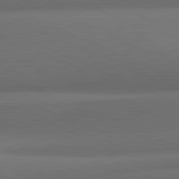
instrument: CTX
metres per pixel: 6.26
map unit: lApd
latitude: 81.4615
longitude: 138.2929
